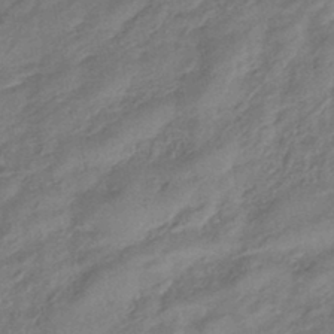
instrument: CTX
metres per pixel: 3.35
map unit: eHb
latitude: -42.5006
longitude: 83.3132
